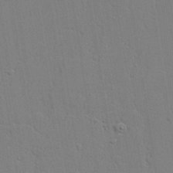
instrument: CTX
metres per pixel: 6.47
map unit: lAvf
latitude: 23.4237
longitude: -110.2145
